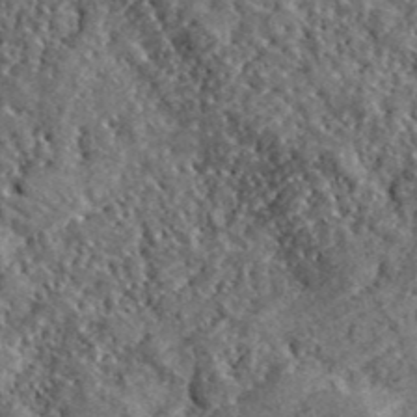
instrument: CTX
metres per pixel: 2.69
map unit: lHvf
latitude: 42.1011
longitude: -89.0459
